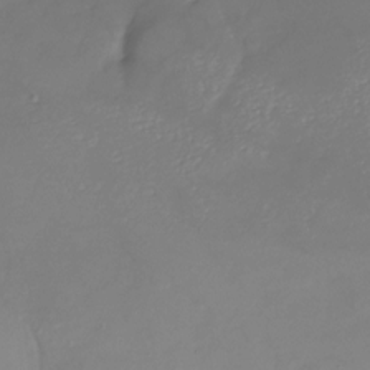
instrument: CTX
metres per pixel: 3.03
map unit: Nhu
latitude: -26.4817
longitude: -57.6127
